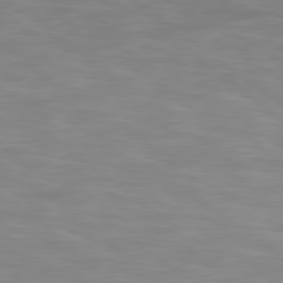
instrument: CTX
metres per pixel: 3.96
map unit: Hpe
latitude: 78.7247
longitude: 175.1998
